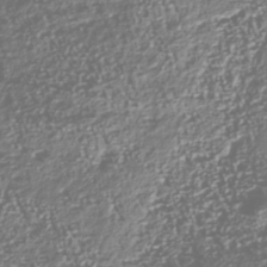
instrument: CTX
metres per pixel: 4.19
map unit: Nhu
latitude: -40.3117
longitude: -82.8380
